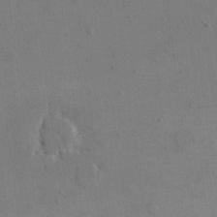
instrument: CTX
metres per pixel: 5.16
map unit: eHh
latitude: 16.8569
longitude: -67.2725
